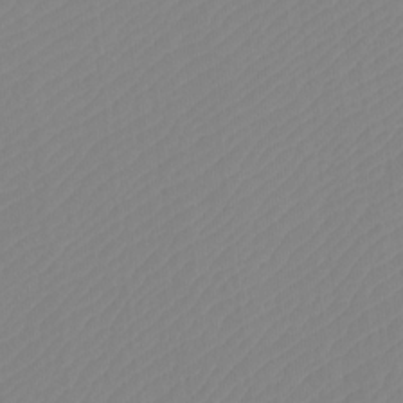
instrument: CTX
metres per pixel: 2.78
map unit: Htu
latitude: -12.1417
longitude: -70.5357
